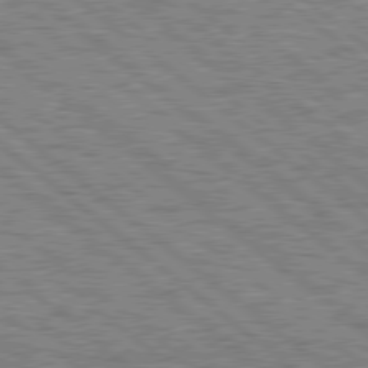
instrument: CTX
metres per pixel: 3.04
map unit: Hpe
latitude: 78.3090
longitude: -120.6491
